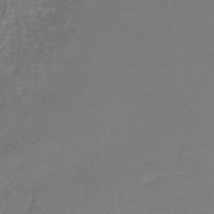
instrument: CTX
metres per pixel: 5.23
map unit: lHb
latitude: -44.3684
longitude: 76.4440
